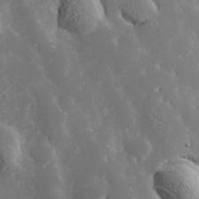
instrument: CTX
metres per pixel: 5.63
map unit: Hve
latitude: 33.2159
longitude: 149.7289
